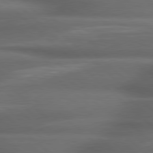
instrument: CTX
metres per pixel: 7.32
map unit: lApd
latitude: 79.1781
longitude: -116.8191
